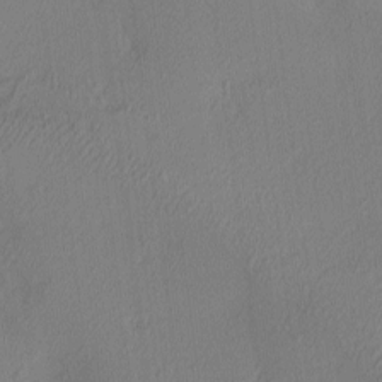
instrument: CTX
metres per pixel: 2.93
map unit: Ave
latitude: 3.0647
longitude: -115.3670
